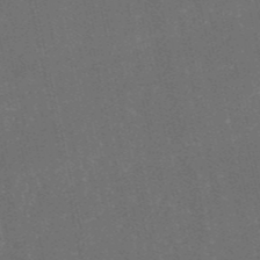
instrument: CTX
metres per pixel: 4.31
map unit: HNb
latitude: -52.4062
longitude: -39.0269
